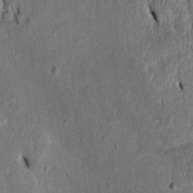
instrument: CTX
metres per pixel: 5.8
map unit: Htu
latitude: -2.9919
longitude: 151.4076
